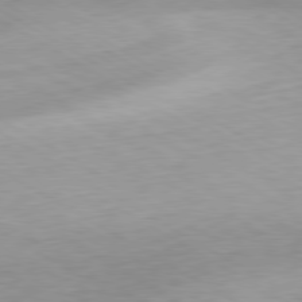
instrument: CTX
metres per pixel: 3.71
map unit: Hpe
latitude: -80.5196
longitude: 20.2361
